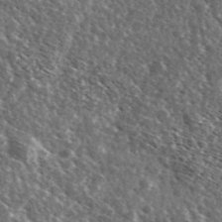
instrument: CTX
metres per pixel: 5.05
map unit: Ave
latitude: 37.3860
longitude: -108.9135
